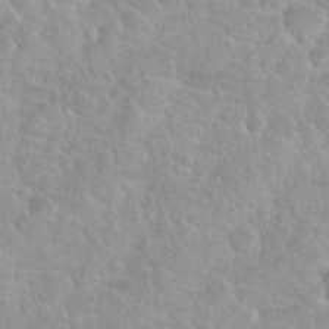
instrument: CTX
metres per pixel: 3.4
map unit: Nhu
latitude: 27.7828
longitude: -53.0459
